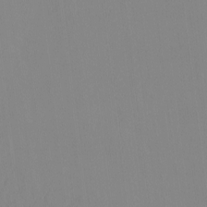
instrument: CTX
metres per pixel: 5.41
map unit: HNhu
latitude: -4.7652
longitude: 14.8030
